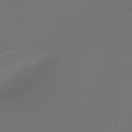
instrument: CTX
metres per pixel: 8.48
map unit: lHb
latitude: -43.6910
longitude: 78.0472
